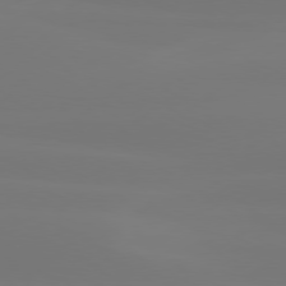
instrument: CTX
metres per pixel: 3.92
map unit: Hpe
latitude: 78.0255
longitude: -129.5749
